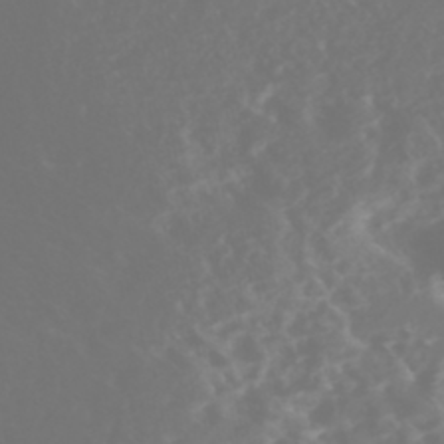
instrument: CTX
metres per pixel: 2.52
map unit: Nhe
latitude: -47.2754
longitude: -171.3670
